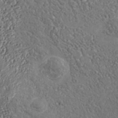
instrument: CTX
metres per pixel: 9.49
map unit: Nhu
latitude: -37.6721
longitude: -80.5735
